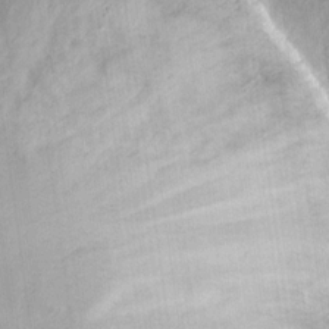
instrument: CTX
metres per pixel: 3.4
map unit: eHh
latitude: 14.9703
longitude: -72.9325
